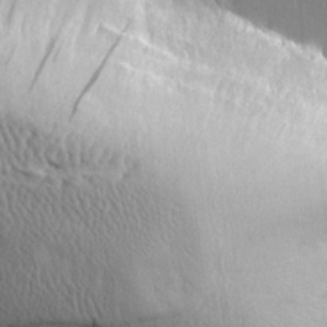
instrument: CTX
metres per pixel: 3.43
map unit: lHvf
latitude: 21.4238
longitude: 143.3131
